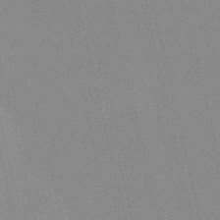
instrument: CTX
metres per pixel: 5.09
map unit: Nve
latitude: -57.7100
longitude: 60.8786
